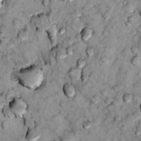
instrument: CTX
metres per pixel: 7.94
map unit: Hto
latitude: 14.1200
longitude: -35.1781
